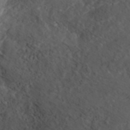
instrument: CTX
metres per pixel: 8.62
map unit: ANa
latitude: 40.6490
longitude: 23.5777
